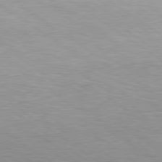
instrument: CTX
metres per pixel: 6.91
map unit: Hpe
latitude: 77.9528
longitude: 179.9745
